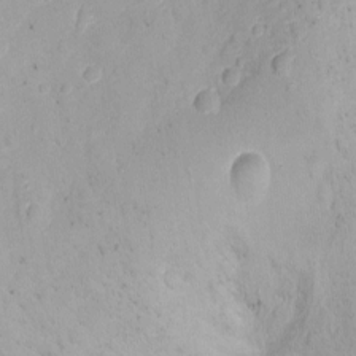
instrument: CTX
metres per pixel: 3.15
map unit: Nhu
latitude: -12.0850
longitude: -38.3089
